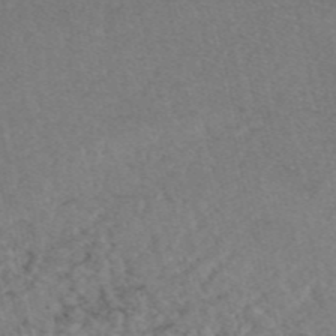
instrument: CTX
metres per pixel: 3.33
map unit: eAb
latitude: 47.6883
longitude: 112.8030
